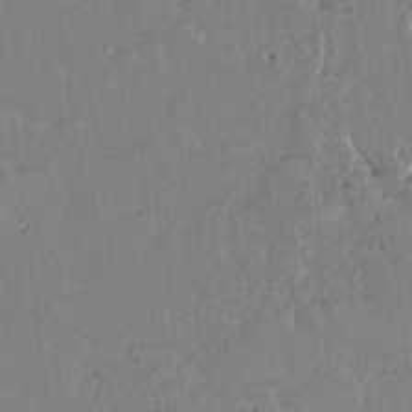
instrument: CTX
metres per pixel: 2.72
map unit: lAvf
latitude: 14.6869
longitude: -127.6316
